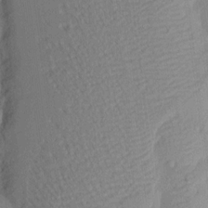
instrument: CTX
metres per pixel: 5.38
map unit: eHh
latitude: 3.8961
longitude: -77.0269
